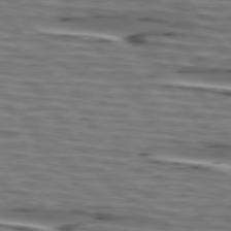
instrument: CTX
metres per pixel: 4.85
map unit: lApd
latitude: 75.1592
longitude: -71.6883
